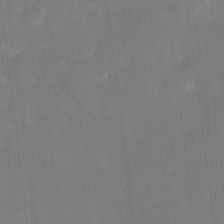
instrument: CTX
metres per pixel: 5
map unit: eHh
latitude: 5.1025
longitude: -66.1199
